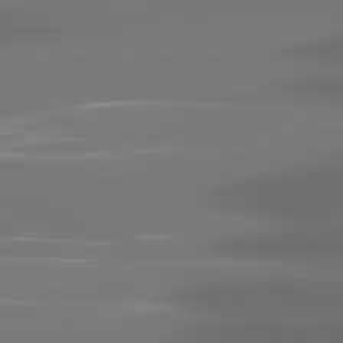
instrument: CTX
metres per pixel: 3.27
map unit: lApd
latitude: 81.7450
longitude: -144.7624
